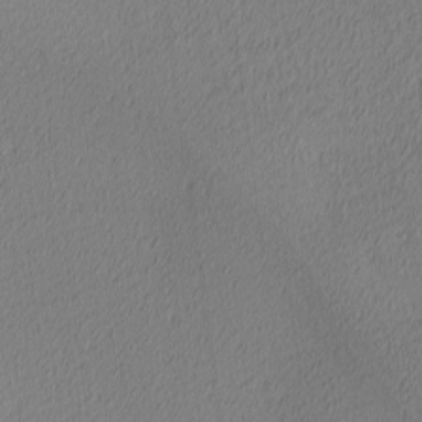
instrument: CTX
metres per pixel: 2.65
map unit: Ave
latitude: 3.5560
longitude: -114.6112
